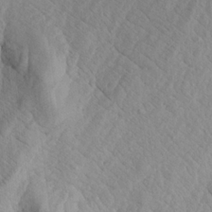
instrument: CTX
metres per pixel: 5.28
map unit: Aa
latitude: 21.0459
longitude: -142.8758
